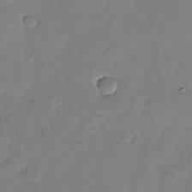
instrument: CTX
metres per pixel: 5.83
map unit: Nhu
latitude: -28.1228
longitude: -64.9136
